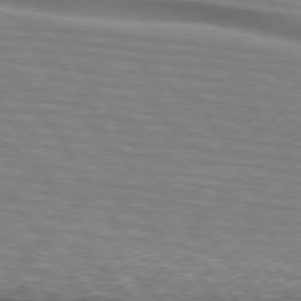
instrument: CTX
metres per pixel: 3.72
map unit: lApd
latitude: 73.9717
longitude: -77.4048
